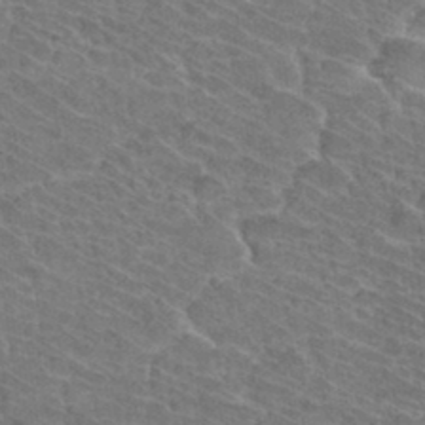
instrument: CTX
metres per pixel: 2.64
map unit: Hto
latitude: 34.0255
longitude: -41.6504
